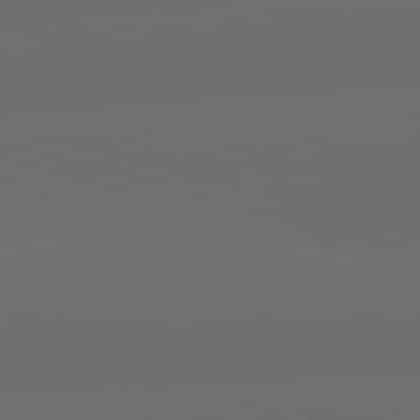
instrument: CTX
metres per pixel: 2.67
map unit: lApd
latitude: 83.6316
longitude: -130.6869
